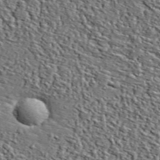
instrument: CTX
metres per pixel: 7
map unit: lHvf
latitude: 39.3104
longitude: -87.1970
